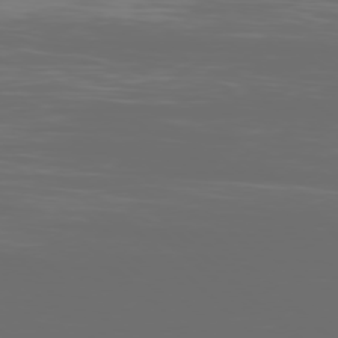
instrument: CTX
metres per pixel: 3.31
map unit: Ap
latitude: -78.8786
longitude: -68.9892
